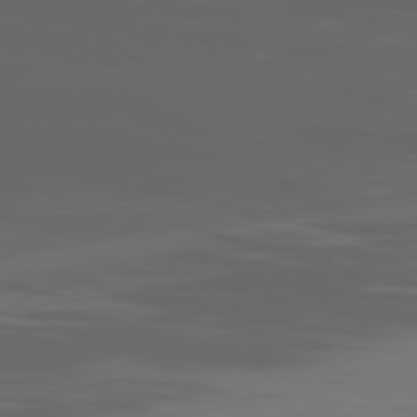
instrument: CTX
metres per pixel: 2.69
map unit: Ap
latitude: -79.9178
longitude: -93.3481
